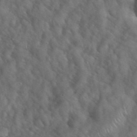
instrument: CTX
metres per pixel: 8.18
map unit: eHh
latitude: 39.5371
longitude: -57.5371
